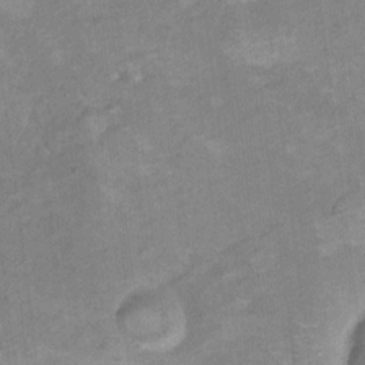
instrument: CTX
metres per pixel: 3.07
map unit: Hto
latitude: 7.3482
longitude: -36.7813
